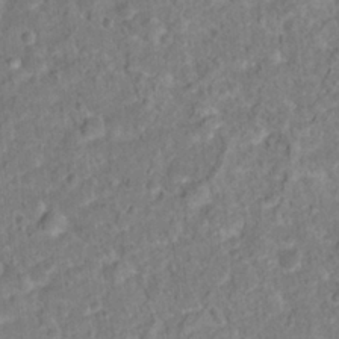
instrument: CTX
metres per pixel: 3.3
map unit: Hto
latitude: 14.2145
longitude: -38.7435
